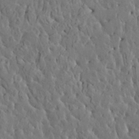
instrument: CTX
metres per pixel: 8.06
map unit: HNhu
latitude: 6.0444
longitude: -0.4979
